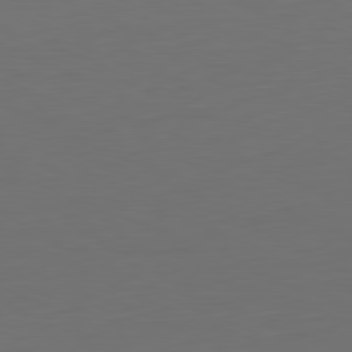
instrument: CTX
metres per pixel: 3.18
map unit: Hpe
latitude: -81.7478
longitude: 7.8611
